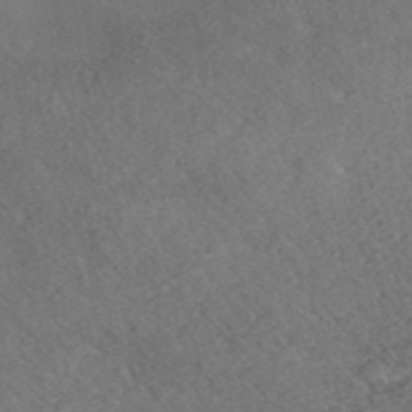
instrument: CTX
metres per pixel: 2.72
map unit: ANa
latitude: 39.7827
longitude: 18.9164
